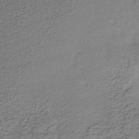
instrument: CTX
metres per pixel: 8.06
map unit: lHb
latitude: -35.8044
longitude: 60.6518
